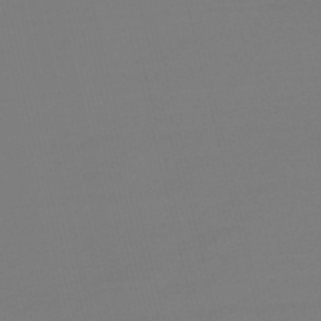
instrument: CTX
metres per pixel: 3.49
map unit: Nve
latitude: -57.0297
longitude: 62.5007
